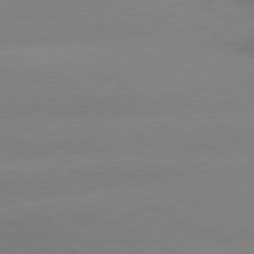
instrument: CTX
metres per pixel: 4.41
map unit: lApd
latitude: 81.0836
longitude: -151.1970
